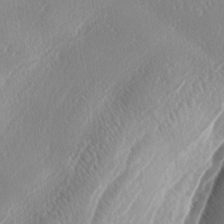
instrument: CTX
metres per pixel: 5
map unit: lAa
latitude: -4.5573
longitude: -126.2901
